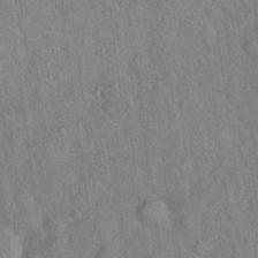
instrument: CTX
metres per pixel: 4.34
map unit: Hto
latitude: 18.3845
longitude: -52.5546
